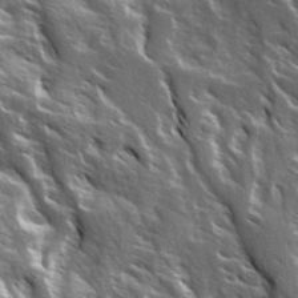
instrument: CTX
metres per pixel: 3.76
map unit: Ave
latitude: 15.1593
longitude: -131.9906
